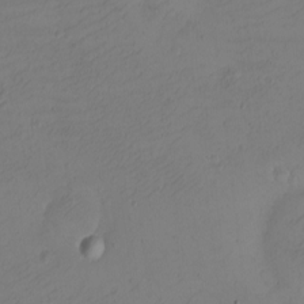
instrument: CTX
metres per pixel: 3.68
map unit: eHh
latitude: -2.8596
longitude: -74.4790
